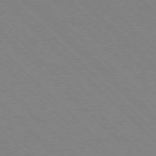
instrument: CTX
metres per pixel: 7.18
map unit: Ap
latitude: -77.4265
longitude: -66.4412
